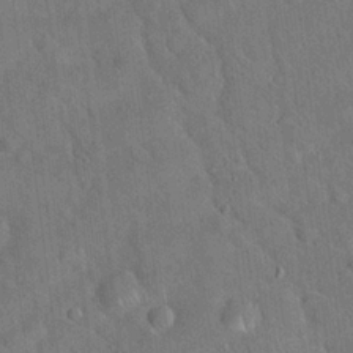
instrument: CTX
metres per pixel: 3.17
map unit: Hto
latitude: 19.6882
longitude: -53.2348
